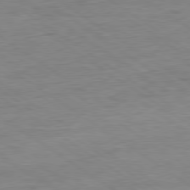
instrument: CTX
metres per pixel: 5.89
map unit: Ap
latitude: -80.3495
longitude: -80.1767
